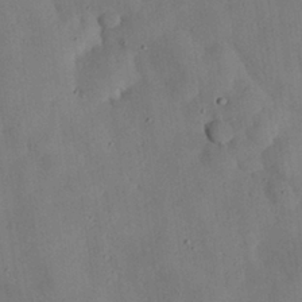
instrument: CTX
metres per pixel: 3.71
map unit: Nhu
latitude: 27.8961
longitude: -72.2901
